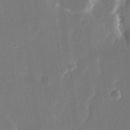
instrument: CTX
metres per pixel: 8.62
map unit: eHh
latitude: 14.8380
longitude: -70.5923
